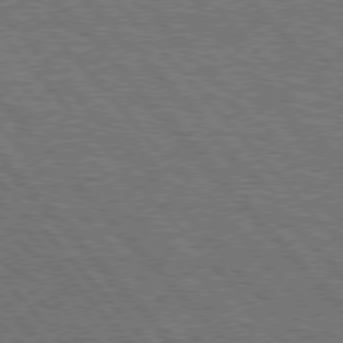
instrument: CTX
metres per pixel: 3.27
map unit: Hpe
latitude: 76.6112
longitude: -167.5182
